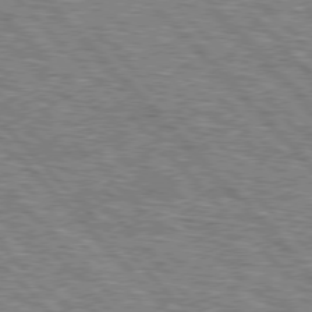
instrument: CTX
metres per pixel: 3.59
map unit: lApd
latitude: 76.3089
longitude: -75.3293
